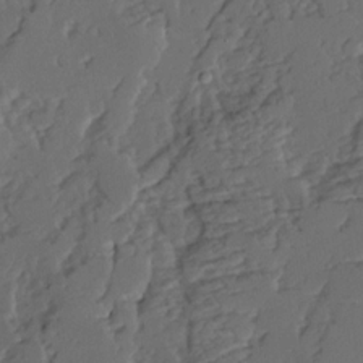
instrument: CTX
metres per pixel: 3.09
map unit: Ave
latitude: 14.4223
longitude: -136.2145
